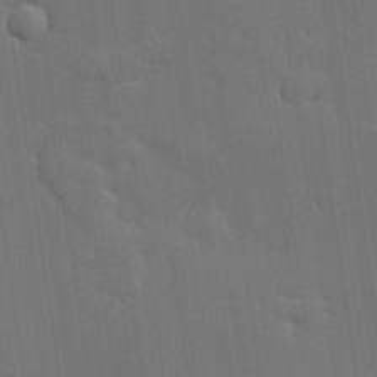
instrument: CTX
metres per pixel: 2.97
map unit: lHvf
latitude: 19.7071
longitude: 141.8233
